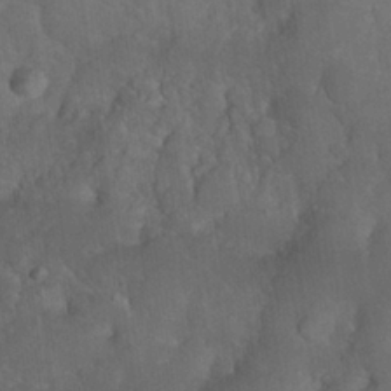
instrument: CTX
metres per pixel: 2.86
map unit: Nhu
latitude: 26.8947
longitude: -65.5560
